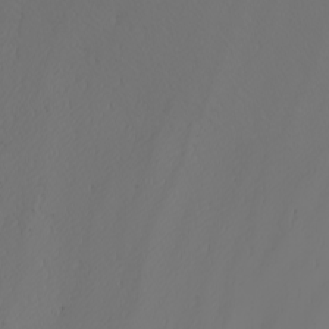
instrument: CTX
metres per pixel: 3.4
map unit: Nhu
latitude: -6.9352
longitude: -96.1011
